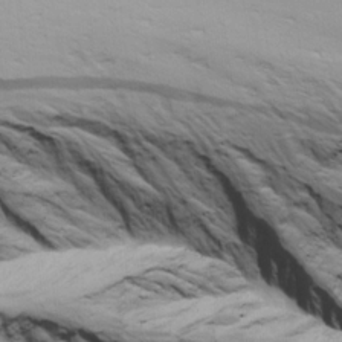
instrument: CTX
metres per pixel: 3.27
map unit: Ave
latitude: 19.2726
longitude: -138.2522
